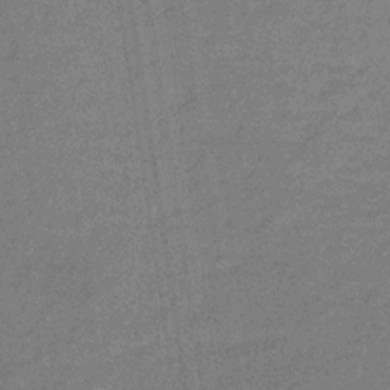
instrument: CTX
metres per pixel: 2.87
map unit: lHb
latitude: -32.3496
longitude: 66.5385
